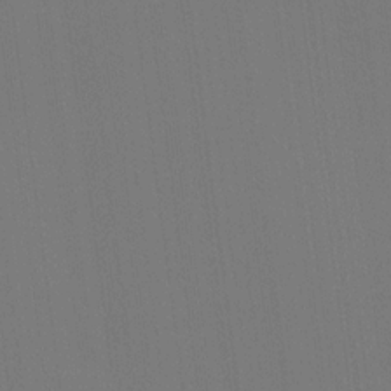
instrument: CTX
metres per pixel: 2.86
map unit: Hve
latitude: 18.8191
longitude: 149.8801
